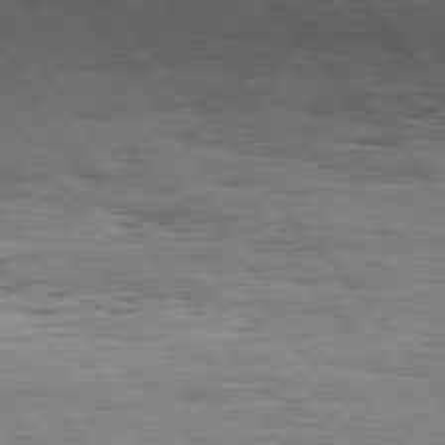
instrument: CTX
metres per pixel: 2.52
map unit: Hpe
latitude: 75.4426
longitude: -139.1214
